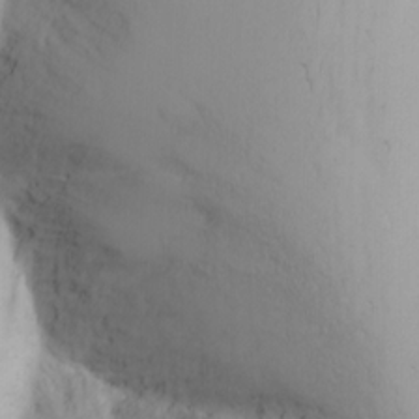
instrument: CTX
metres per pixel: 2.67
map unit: Nhu
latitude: -3.1053
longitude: -72.9703
